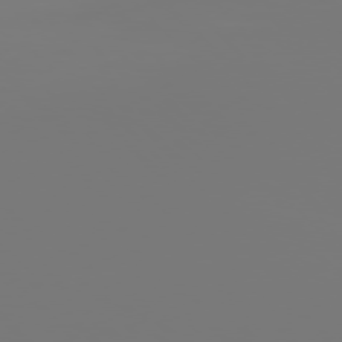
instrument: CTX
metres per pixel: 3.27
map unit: Hpe
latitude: 76.4790
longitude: -136.8569
